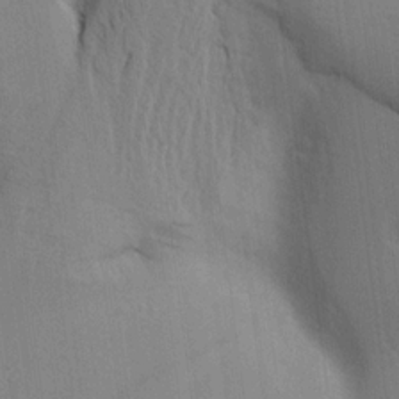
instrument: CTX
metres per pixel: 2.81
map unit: Aa
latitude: 16.9703
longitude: -149.1592
